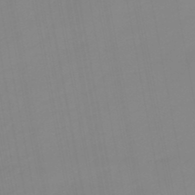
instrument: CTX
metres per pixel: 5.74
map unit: eHb
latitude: -49.0487
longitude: 84.5762
